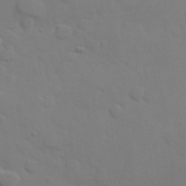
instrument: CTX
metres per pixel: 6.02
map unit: Hve
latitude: 25.7827
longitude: 148.3685
